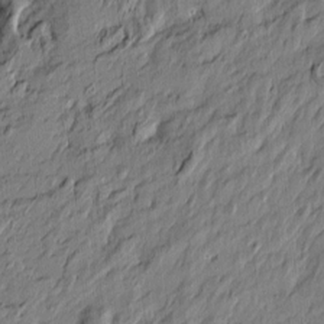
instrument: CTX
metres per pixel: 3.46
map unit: Htu
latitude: -7.2187
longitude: 178.0661
